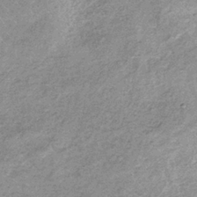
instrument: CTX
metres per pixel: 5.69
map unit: lHb
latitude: -36.1794
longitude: 65.9178
